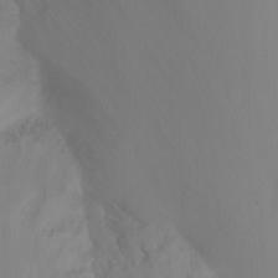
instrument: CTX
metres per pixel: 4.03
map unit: Nhu
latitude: -13.1809
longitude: -60.0633
